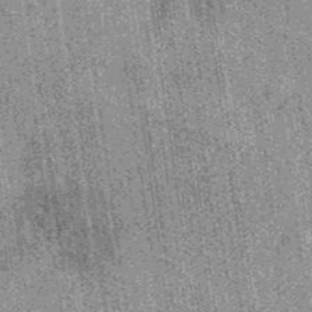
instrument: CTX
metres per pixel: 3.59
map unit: eAb
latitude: 37.4804
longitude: 107.8044
